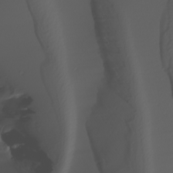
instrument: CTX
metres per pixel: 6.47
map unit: Nhu
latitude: -5.5399
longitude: -95.5560
